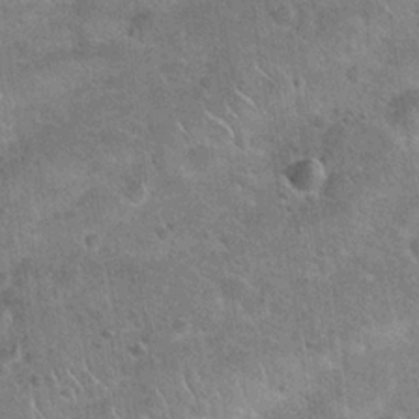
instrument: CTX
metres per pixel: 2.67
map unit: Hto
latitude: 21.3104
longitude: -49.1970
